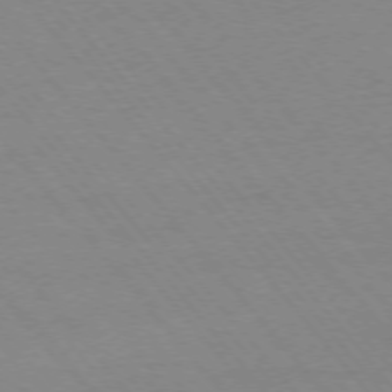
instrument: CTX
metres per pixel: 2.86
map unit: Ap
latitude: -76.0850
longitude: -87.1025
